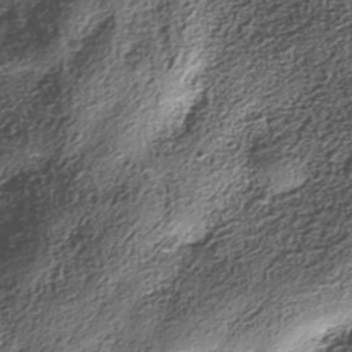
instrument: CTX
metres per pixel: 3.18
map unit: Nhe
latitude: -38.4440
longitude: -148.1578
